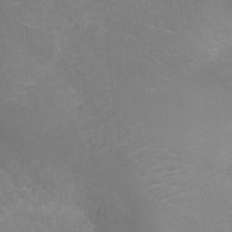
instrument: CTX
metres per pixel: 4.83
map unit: Ht
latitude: -5.3698
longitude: -19.1781
